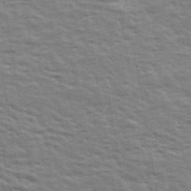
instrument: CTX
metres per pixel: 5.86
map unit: Ave
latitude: 42.9136
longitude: -113.3482
